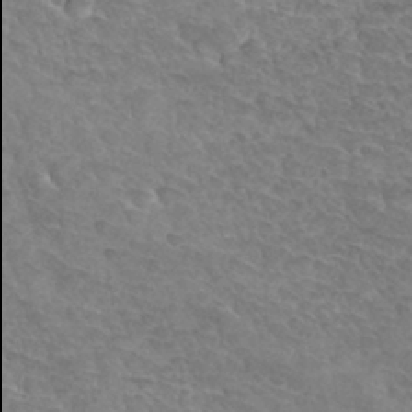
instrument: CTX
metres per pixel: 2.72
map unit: Hto
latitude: 33.7639
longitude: -45.9906
